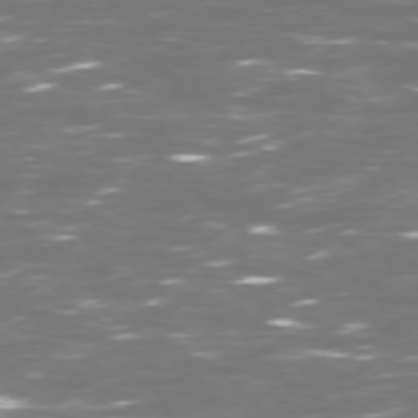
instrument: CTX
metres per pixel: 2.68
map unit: Hpe
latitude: 72.6113
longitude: -125.8016
